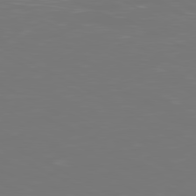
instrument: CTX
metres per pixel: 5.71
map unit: Ap
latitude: -80.9164
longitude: -59.4049
